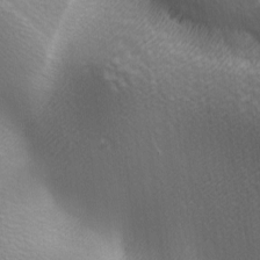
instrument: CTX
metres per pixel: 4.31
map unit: lAa
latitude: -5.8800
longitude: -121.6316
